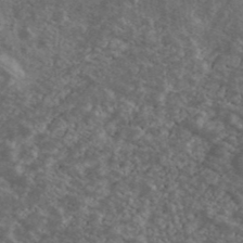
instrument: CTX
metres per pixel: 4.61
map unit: Ave
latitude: 40.4223
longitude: -110.4790
